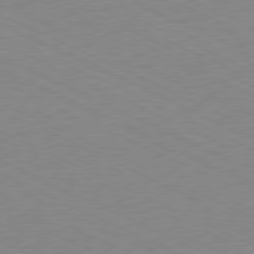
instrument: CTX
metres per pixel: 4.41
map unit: Ap
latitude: -78.3306
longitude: -73.1970
